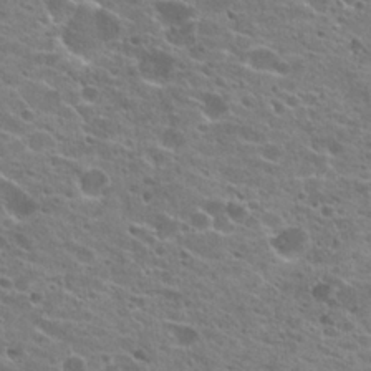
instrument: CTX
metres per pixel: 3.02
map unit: Hto
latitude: 21.8961
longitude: -42.1011
